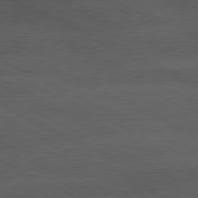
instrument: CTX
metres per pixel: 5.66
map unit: lApd
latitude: 79.7261
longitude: -128.3845
